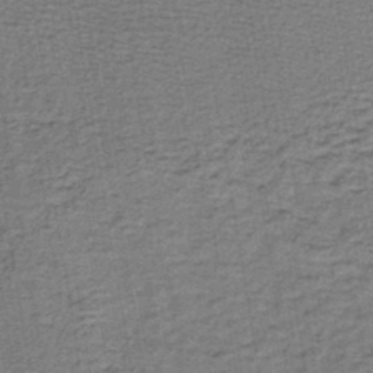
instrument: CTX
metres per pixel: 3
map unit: lHb
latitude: -40.5763
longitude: 62.6707
